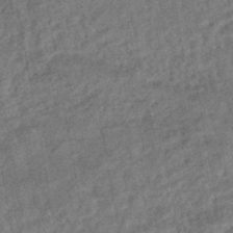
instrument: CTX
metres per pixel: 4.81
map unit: HNhu
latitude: -45.1431
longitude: 97.5399
